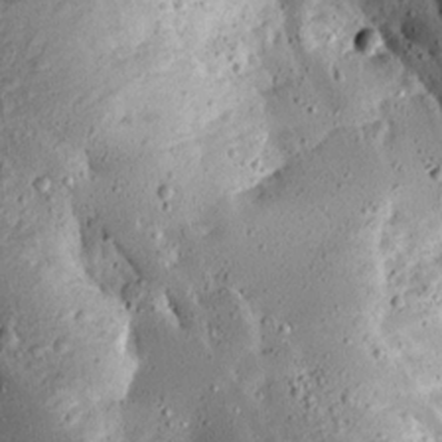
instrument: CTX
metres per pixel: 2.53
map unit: Aa
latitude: 13.4804
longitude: -139.4426
